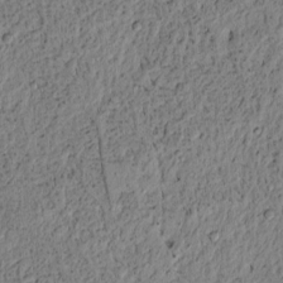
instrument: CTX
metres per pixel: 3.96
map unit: lAvf
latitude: 6.1200
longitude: 164.3118
